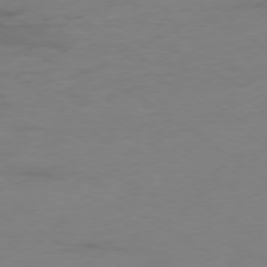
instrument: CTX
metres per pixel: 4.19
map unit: Ap
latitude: -78.3117
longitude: -58.9325
